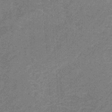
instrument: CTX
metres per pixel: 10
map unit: HNb
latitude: -31.7855
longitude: 60.6330
